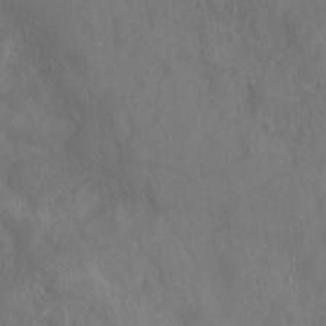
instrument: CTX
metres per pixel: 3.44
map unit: Nhu
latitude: 6.4034
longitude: -19.8394
